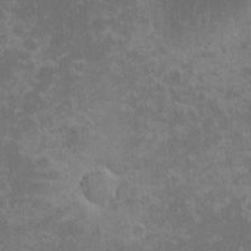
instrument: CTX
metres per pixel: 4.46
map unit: eHh
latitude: -1.2943
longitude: -85.5182
